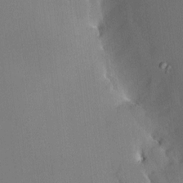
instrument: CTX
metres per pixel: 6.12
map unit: HNhu
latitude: 6.6490
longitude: 3.4643
